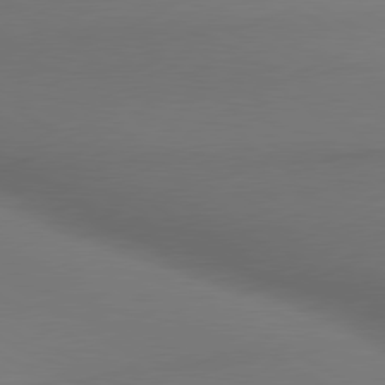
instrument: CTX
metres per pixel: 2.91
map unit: lApd
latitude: 79.9339
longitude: -175.6505
